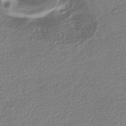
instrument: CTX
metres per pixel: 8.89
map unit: HNhu
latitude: -41.5966
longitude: 98.2172
